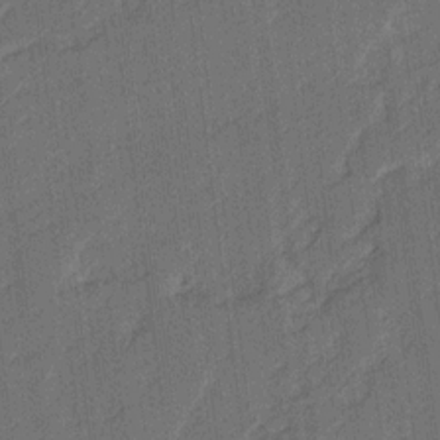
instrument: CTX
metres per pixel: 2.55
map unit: Ave
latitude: 16.8569
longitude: -138.2900
